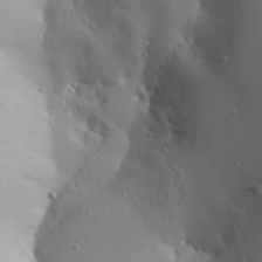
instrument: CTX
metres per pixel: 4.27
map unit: Aa
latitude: 31.3104
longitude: -132.8947
